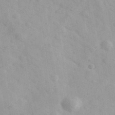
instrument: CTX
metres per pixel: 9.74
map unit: Ave
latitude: 39.2726
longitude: -107.3104
